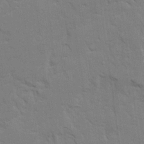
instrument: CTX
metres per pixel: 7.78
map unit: Ave
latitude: 23.2915
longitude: -130.4979
